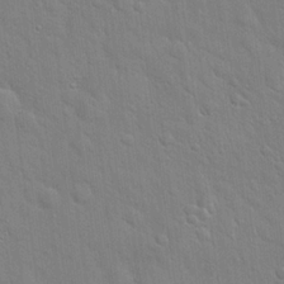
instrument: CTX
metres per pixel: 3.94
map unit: Hto
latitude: 21.0081
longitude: -52.0444
